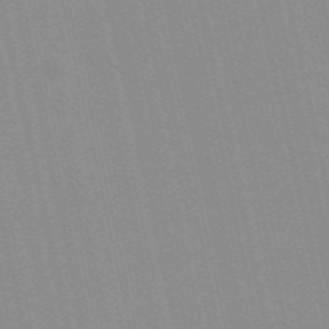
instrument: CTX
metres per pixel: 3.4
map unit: Nve
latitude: -57.1998
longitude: 60.4629
